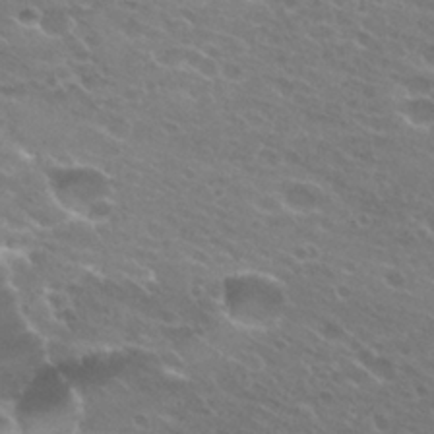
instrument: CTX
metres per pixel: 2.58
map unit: Hto
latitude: 25.4237
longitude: -37.3293
